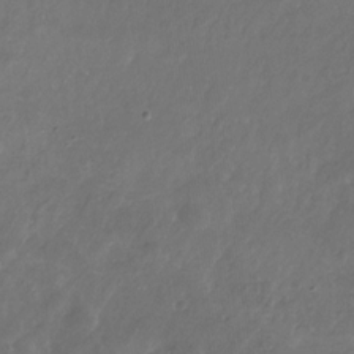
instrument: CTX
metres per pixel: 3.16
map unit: Nhu
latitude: -27.9745
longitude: -71.1970
